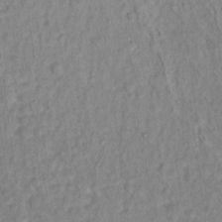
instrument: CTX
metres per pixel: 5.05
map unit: Hto
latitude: 13.0459
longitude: -37.6505
